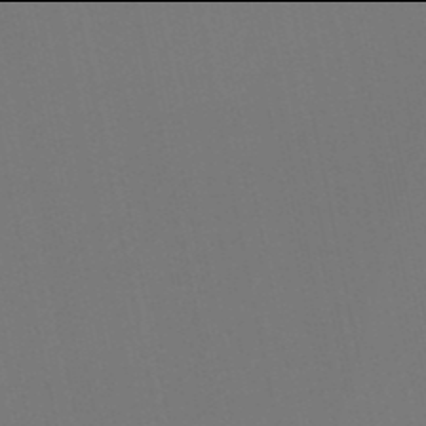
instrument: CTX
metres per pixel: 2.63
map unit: lHb
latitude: -50.0094
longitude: 70.3873
